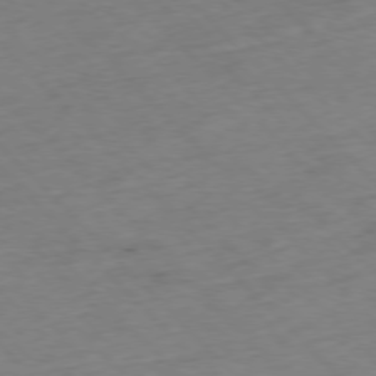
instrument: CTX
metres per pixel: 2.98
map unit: Hpe
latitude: -77.2187
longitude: -17.1025
